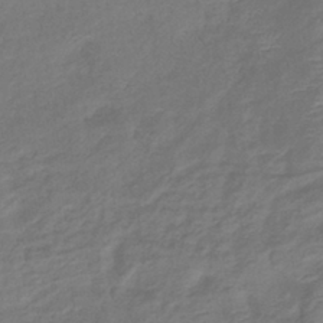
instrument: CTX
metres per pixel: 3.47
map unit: eHb
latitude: -38.8030
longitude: 75.8990
